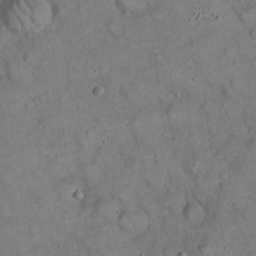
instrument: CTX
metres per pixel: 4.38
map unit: eHh
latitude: 20.7247
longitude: -59.7261
